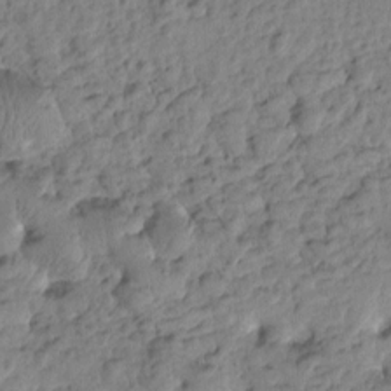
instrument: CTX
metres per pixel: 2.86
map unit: Htu
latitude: -0.8786
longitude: -179.1781
